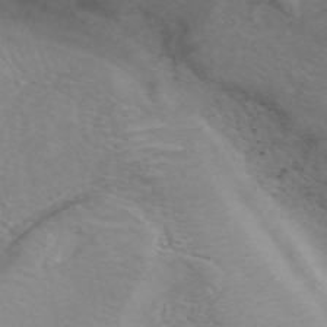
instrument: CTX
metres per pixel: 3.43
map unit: ANa
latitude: 43.9906
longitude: 26.9352
